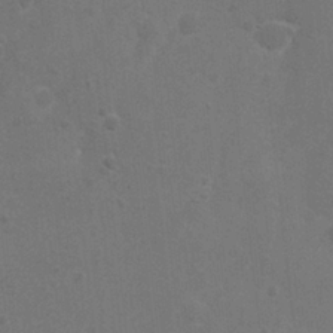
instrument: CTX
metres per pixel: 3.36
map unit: Nhu
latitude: 6.7246
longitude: -24.3089
